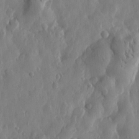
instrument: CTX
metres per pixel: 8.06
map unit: Htu
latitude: -0.0661
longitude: -177.3670
